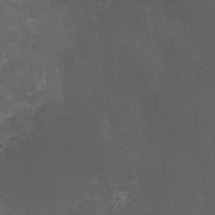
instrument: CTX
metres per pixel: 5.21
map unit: Nhu
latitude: 3.4048
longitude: -17.1025
